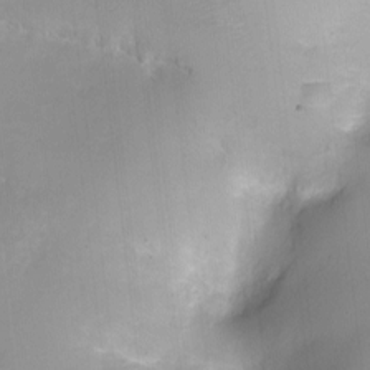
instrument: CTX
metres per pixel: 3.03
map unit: Ht
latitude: -5.6533
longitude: -20.9703
